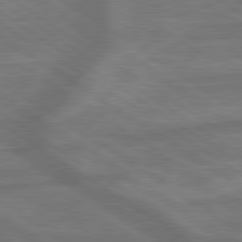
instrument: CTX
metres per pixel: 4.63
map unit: lApd
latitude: 79.6694
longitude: -172.0822
